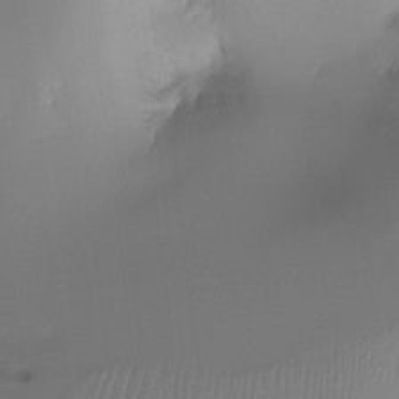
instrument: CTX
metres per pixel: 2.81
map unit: Htu
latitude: -14.9542
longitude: -45.7072
